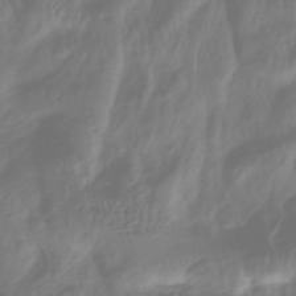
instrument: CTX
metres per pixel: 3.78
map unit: HNhu
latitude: -43.5588
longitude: 103.9367
